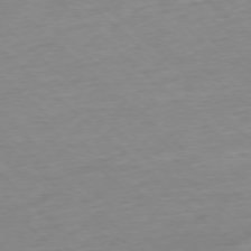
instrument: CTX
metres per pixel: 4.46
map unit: Ap
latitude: -77.5210
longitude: -97.1214
